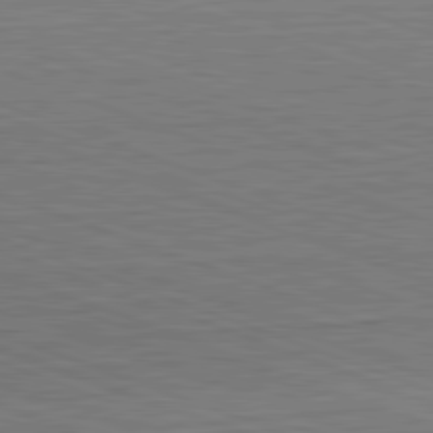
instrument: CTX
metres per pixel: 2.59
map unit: Hpe
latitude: -82.6518
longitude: 12.6330
